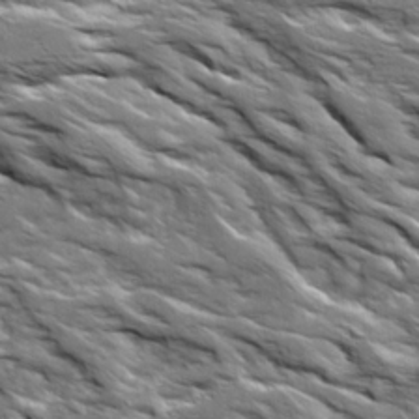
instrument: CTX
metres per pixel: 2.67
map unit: Ave
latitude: 19.3103
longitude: -135.2537
